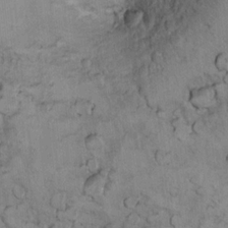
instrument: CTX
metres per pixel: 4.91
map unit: Ht
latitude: 11.6694
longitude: -31.7450
